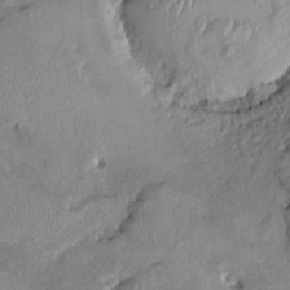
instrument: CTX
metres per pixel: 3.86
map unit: HNhu
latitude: 3.1592
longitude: -4.7813
